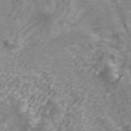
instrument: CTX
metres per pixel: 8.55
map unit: ANa
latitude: 40.4223
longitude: 24.3873
